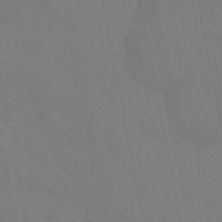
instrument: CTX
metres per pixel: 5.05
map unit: eAb
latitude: 45.8016
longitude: 121.1809
